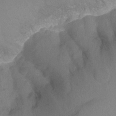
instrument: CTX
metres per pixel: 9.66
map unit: Ht
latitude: -7.9178
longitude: -35.3670
